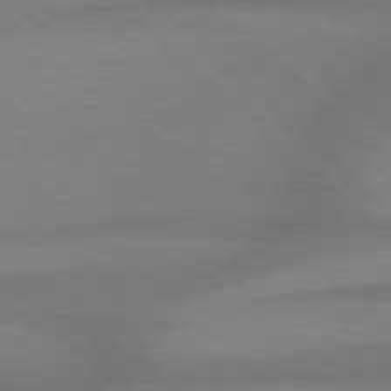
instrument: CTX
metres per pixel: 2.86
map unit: Hpe
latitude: 77.8961
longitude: -156.6679
